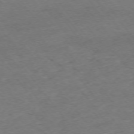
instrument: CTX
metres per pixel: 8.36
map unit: Ap
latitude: -74.8786
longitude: -78.8002
